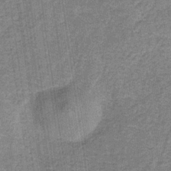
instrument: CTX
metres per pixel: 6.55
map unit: HNb
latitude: -32.2362
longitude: 57.9367
